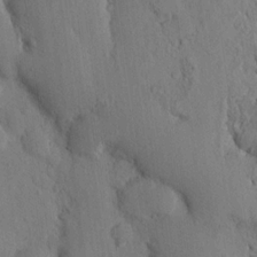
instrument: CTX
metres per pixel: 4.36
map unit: Nhu
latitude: 15.6883
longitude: -78.2145
